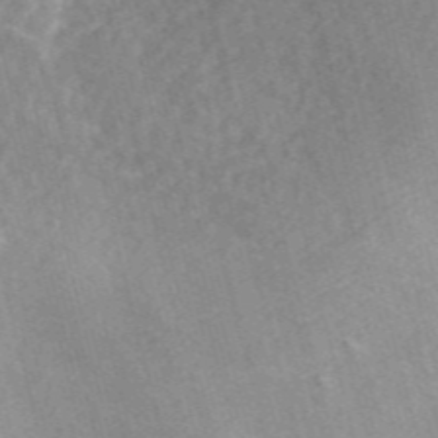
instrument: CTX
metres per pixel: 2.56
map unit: ANa
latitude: 45.7638
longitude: 29.0864
